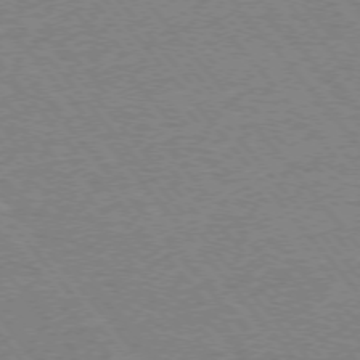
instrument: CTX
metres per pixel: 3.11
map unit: Ap
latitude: -76.2173
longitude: -94.9703
